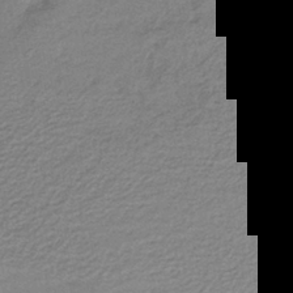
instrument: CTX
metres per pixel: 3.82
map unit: lHb
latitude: -40.4629
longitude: 53.7099
